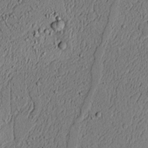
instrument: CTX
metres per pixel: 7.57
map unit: lAvf
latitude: 4.5735
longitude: 167.6533
